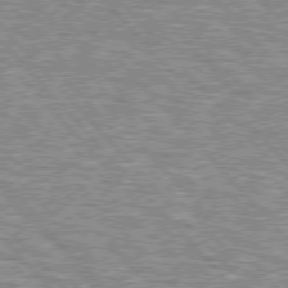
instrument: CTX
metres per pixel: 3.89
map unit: lApd
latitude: 76.3467
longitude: -81.0836
